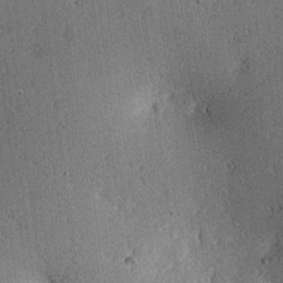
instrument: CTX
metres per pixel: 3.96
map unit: lAa
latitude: 11.9150
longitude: -108.9513
